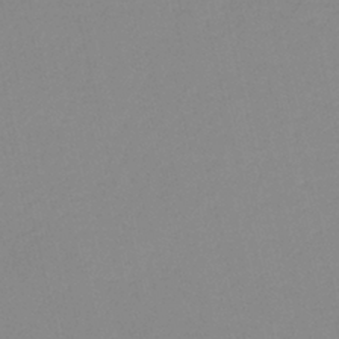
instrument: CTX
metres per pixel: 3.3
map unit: HNb
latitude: -36.9163
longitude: 56.3684
